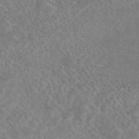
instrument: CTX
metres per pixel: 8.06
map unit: eAb
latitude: 44.8191
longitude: 115.8989
